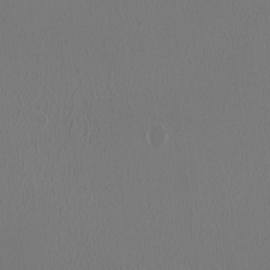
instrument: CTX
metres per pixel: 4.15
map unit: HNhu
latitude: -1.0676
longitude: -0.7813
